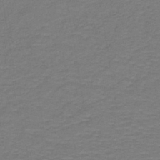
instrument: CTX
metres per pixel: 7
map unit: lHb
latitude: -42.3495
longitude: 53.7099
